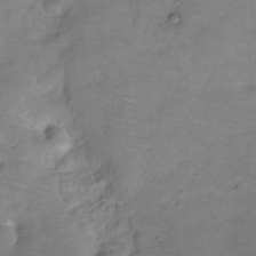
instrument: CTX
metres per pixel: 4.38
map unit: Hve
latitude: -31.6344
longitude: 96.0661
